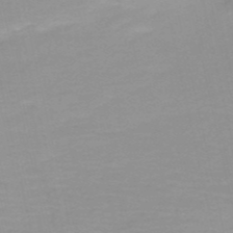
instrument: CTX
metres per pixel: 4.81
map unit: eHh
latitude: -53.8233
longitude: -25.2725
